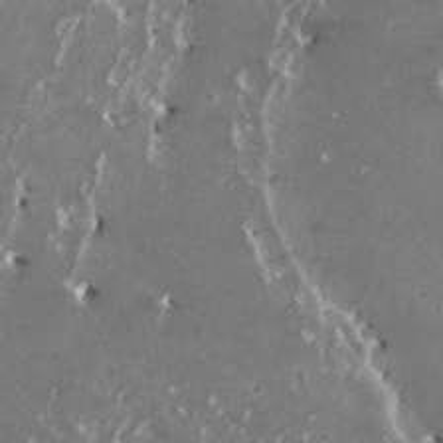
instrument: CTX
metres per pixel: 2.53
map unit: HNhu
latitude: 1.5560
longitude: 6.3684
